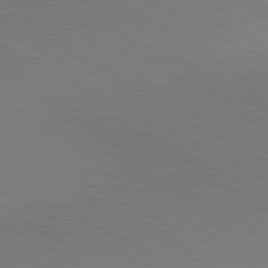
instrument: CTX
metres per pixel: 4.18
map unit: lApd
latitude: 80.9325
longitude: 149.5966
